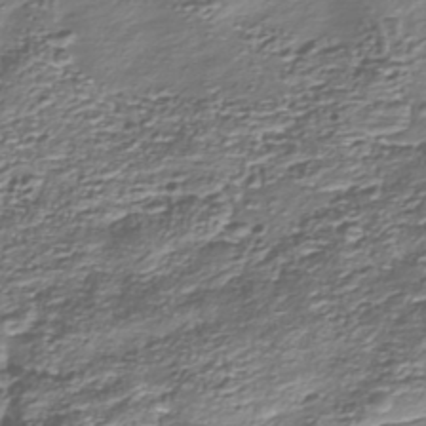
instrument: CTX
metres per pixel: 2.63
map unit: Nhu
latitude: -38.6708
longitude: -82.7246
